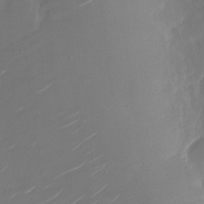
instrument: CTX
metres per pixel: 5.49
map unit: Nhu
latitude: -28.3684
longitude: -74.1200
